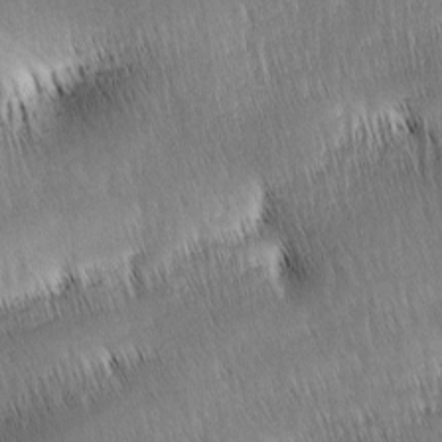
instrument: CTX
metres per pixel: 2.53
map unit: lAa
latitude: -9.3887
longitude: -125.2348
